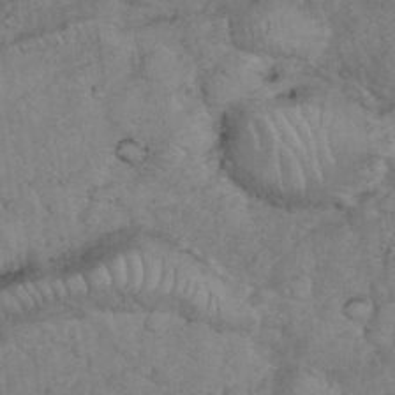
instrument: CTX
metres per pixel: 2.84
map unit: eHh
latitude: 35.7071
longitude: -63.1403
